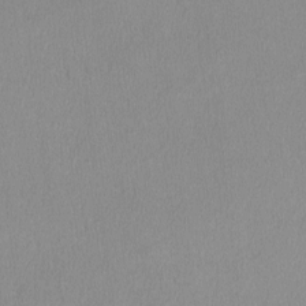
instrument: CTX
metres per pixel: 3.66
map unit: lHvf
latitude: -13.1620
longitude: -100.1767
